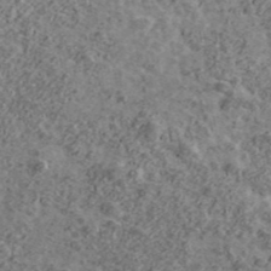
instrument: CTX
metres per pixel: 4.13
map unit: Ave
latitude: 43.0836
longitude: -111.4049
